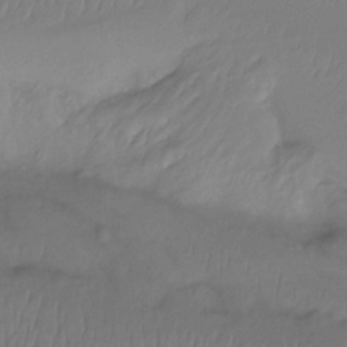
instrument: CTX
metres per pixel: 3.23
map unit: Htu
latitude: -15.1809
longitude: -45.5749
